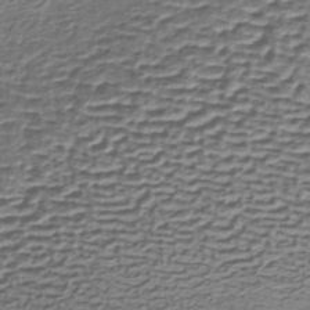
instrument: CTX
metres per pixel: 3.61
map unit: lHb
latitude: -35.7289
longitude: 60.0283
